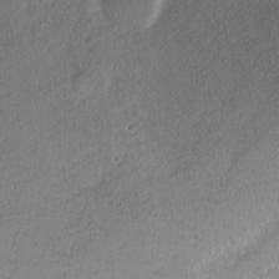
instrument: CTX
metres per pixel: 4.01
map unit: Nhu
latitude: -1.1432
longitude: -74.2334
